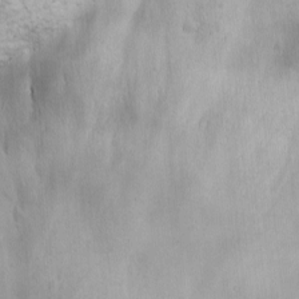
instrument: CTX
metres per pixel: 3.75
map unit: Ave
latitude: -10.6519
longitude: -120.4790
